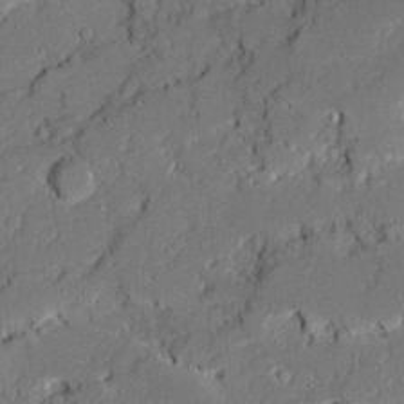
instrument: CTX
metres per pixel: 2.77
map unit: Ave
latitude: 20.4979
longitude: -128.5546
